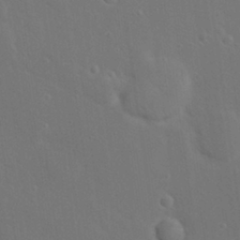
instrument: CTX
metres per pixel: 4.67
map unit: Nhu
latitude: 17.6127
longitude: -30.4979
